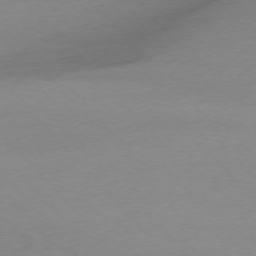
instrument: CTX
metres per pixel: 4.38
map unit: Ap
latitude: -76.5385
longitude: -71.9528
